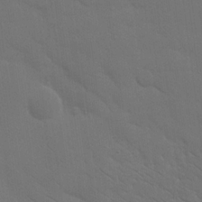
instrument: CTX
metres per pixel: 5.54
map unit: eHh
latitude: 18.7057
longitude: -66.6301
